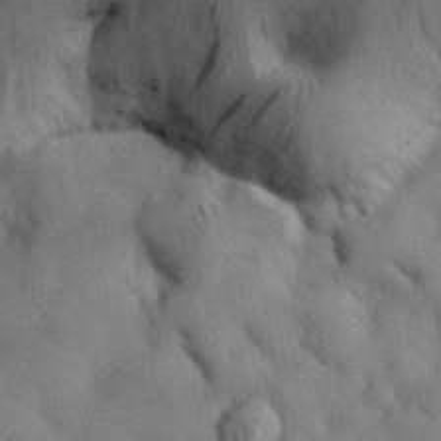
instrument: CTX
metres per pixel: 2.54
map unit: Nhu
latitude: 26.9325
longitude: -71.4615
